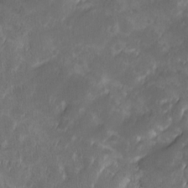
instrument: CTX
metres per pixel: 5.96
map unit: Ave
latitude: 10.0822
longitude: -105.4616
